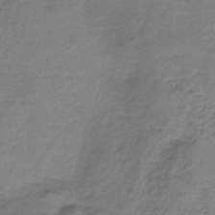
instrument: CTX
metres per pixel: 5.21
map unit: HNb
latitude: -34.4629
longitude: 56.6140
